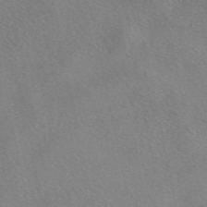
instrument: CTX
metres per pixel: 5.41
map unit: eAb
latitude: 48.0444
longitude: 113.6533
